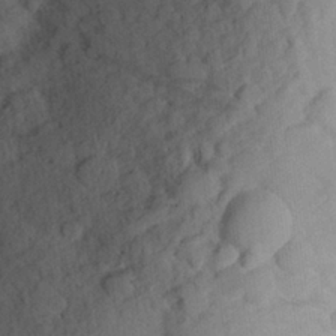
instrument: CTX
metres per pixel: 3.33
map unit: Aa
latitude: 25.7071
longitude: -146.4601
